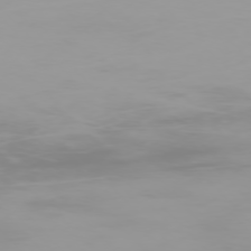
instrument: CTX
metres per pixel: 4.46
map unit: Ap
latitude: -77.2943
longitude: -73.2537
